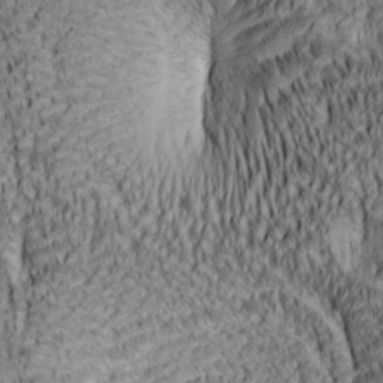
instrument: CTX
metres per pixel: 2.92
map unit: lAa
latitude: 6.7624
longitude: -115.2536
